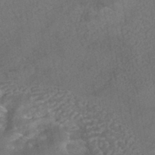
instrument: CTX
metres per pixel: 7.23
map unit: HNhu
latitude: -42.5195
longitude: 102.8219
